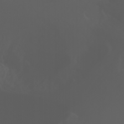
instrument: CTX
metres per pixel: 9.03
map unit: Nhu
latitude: -1.5399
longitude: -75.5749
